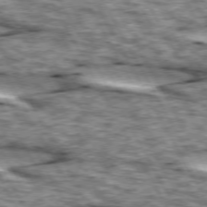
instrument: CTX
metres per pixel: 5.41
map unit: lApd
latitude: 73.9717
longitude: -55.7261
